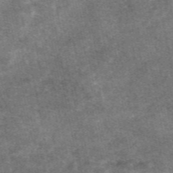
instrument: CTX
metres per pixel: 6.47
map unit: eAb
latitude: 47.6505
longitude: 121.2187
